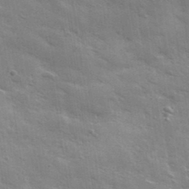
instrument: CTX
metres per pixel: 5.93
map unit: lHvf
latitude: 36.5168
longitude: -91.7450
